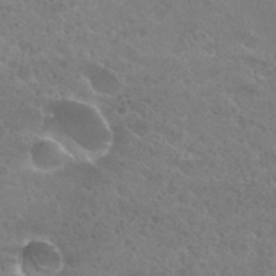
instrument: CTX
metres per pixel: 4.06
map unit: Hto
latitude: 26.1578
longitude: -36.7435
